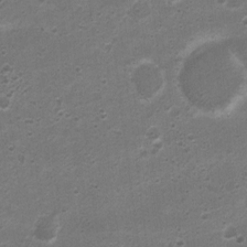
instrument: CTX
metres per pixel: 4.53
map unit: Nhu
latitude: 4.5357
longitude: -26.1578
